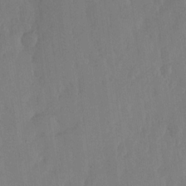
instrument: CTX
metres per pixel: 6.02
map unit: lHvf
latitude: 18.0822
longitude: -115.6127
